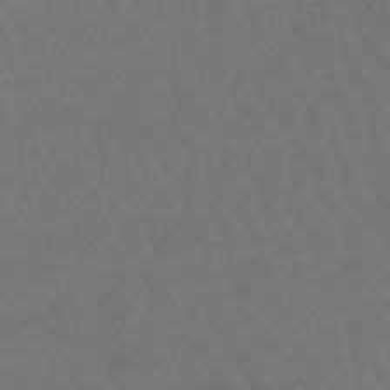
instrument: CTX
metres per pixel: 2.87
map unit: lHb
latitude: -47.7855
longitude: 79.0486
